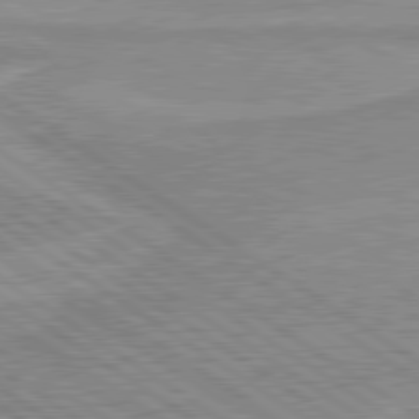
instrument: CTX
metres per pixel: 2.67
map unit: lApd
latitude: 80.2711
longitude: 170.6330
